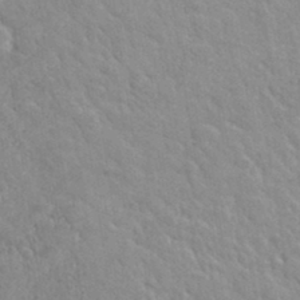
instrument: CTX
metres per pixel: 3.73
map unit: Hto
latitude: 35.4615
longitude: -50.5923
